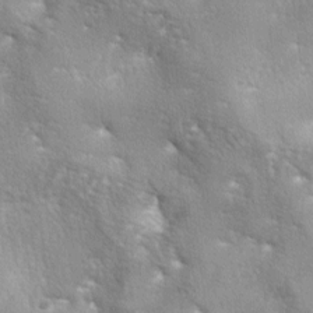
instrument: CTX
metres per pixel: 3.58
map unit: lAa
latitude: -5.5777
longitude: -125.6883
